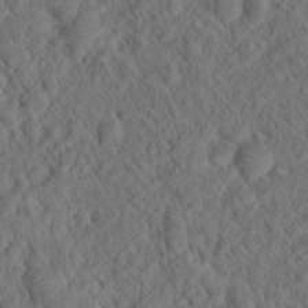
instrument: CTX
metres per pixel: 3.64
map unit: Hto
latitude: 19.0836
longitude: -39.5371
